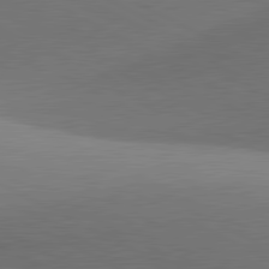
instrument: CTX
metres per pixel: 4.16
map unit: lApd
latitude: 81.4048
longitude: 135.5777
